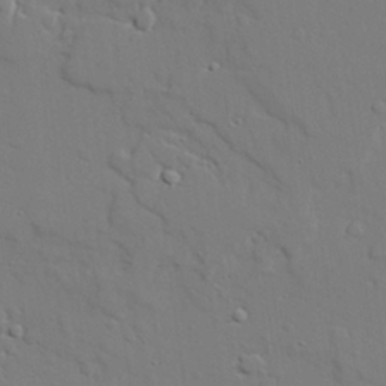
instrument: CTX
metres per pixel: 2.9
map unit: lAvf
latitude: 27.8961
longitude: -108.4412
